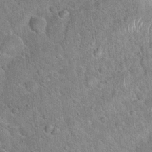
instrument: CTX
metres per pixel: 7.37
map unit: Hto
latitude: 20.1200
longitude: -50.8002
